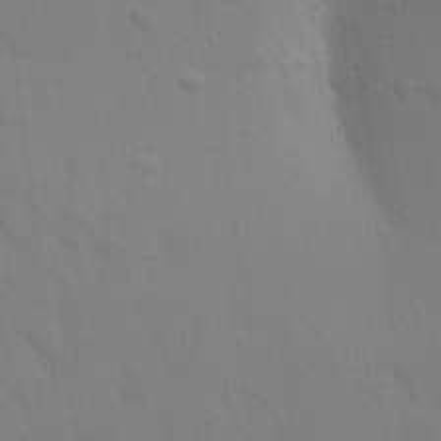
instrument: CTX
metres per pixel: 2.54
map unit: Aa
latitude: 16.8191
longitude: -147.8206
